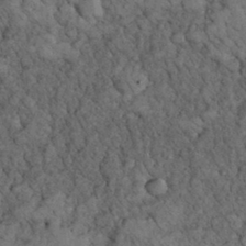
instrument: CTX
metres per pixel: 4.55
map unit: eHh
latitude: 32.8002
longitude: -67.0458
